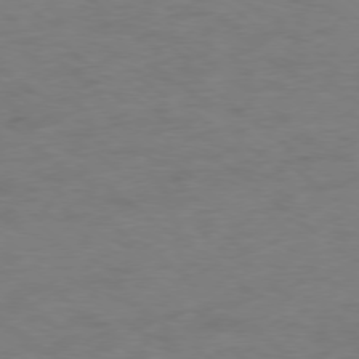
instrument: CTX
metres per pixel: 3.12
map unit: Ap
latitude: -77.8800
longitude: -76.0633
